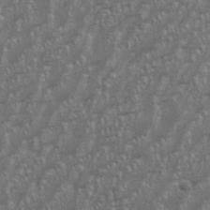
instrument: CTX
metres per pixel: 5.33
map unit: eHh
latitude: 34.7624
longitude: -132.2334
